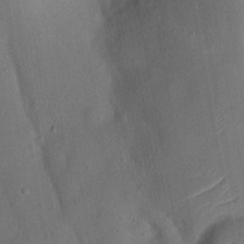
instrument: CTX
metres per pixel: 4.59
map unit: Nhu
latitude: 18.7057
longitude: -74.1011
